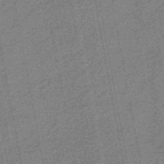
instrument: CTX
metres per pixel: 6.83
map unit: HNb
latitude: -46.9352
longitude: -36.2334
